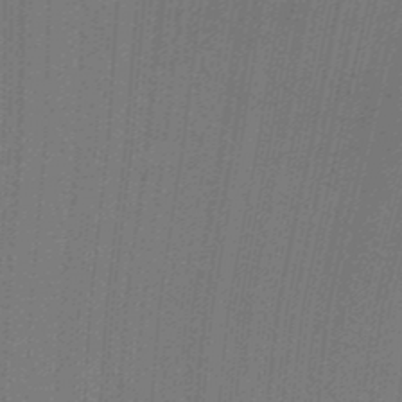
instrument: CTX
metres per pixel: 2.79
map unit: Ht
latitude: -2.6707
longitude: -27.5371
